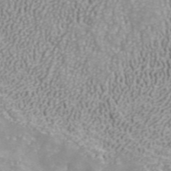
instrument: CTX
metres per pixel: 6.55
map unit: ANa
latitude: 40.3656
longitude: 34.6518
